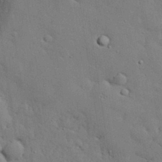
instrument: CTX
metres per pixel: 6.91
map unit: eHh
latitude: 30.4412
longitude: -83.2159
